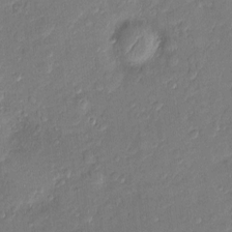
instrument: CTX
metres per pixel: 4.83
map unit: Nve
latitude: -6.9163
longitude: 175.0108
